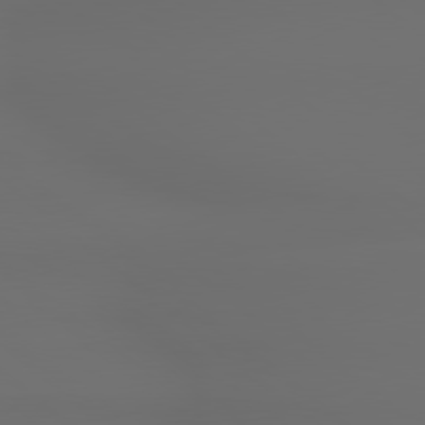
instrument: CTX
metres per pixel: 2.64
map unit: Hpe
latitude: 78.6680
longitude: -133.1403
